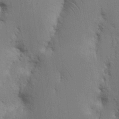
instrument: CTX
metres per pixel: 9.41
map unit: Nhu
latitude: 16.4601
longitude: -74.9136
